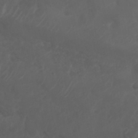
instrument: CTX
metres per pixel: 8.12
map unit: Nhu
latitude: 25.7071
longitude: -62.8380
